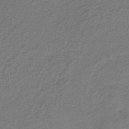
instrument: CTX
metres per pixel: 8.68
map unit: lHb
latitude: -35.3321
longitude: 61.8233
